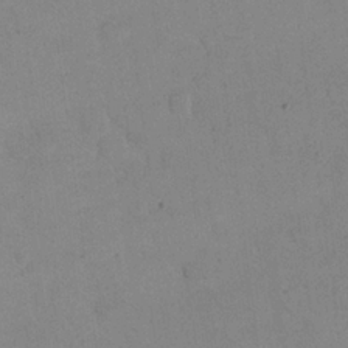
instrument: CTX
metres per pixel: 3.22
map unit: eHh
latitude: 24.7057
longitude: -65.9717
